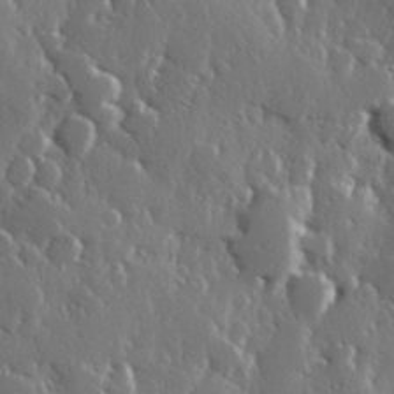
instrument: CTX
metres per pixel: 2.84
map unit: Hve
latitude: 27.1403
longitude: 150.1417
